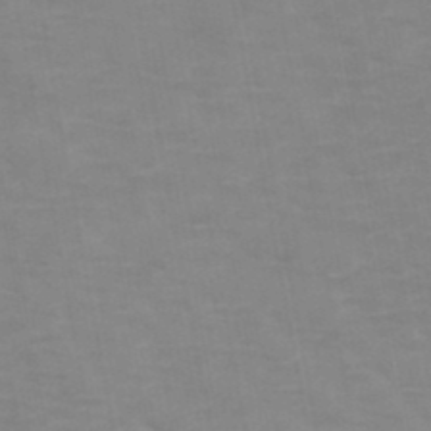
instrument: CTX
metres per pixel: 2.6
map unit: HNb
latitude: -47.1620
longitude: -47.8017
